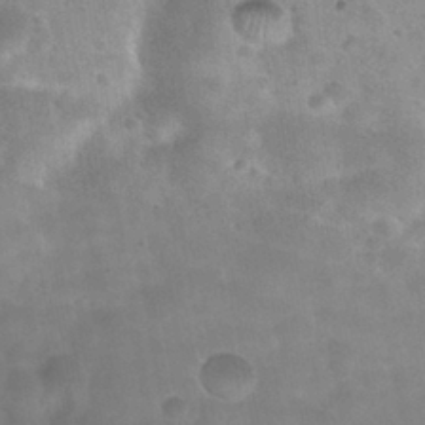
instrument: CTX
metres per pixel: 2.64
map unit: Nhu
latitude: 30.5357
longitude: -54.6679
